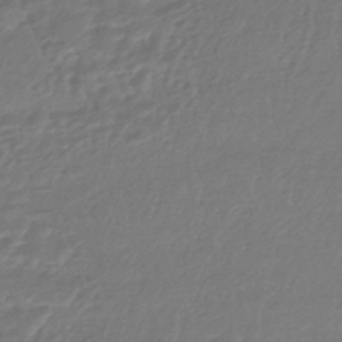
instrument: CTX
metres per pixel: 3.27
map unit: HNhu
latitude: -46.8030
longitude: 96.8219
